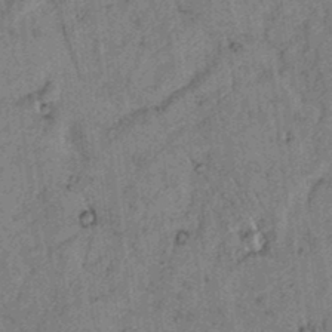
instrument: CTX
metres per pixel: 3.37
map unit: lAvf
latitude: 5.4237
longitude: 158.6896
